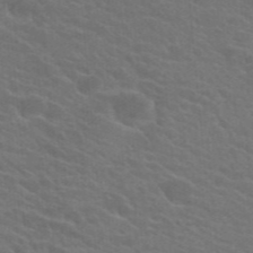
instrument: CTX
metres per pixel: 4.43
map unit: Hto
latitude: 23.9906
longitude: -36.4223
